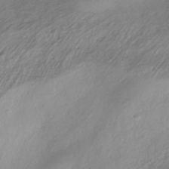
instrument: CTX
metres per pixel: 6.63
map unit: ANa
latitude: -39.1242
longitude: 96.4629
